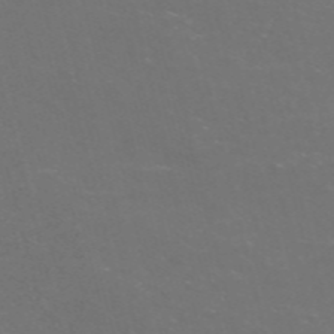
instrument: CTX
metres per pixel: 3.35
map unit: Nve
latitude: -57.7855
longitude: 52.2550
